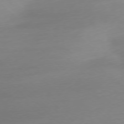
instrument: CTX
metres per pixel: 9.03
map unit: Ap
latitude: -77.5021
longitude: -68.0255
